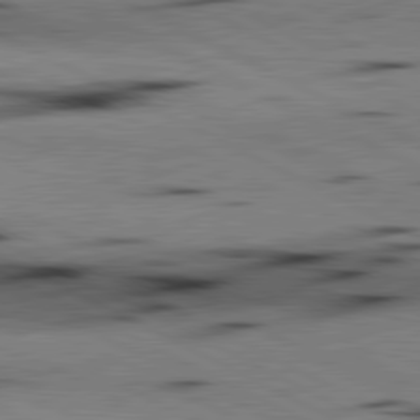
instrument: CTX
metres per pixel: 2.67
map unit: lApd
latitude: 80.8191
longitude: 156.3117
